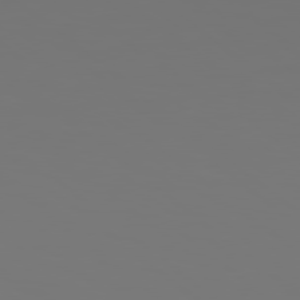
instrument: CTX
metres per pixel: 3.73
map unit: Hpe
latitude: 78.7247
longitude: 177.2943
